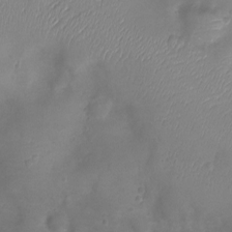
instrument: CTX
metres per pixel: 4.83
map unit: Ht
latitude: -6.0472
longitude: -19.8583
